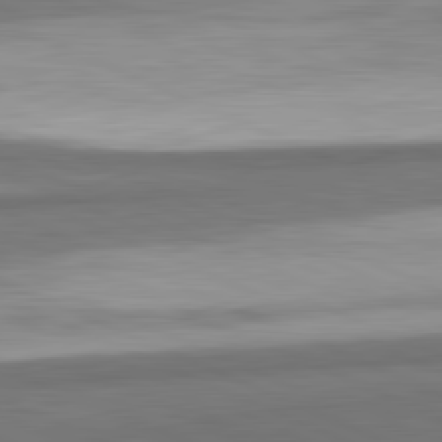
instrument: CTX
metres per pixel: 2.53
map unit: lApd
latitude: 81.8394
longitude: 174.7274
